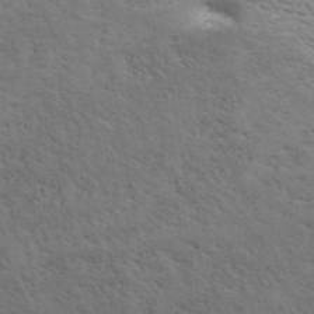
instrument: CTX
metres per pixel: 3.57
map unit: ANa
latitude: 42.8947
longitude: 14.2173
